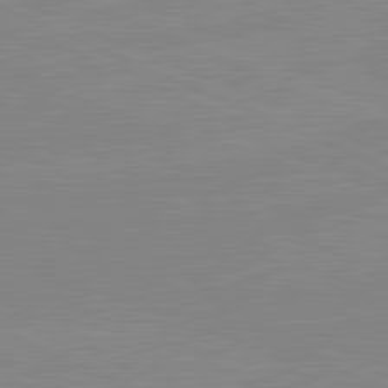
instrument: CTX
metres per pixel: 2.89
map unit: lApd
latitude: 81.6883
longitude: -156.4034
